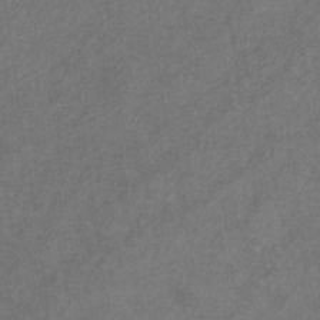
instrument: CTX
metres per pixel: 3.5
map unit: eHb
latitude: -31.4265
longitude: 71.6155
